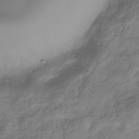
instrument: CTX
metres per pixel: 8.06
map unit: Hve
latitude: -33.7289
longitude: 92.0094
